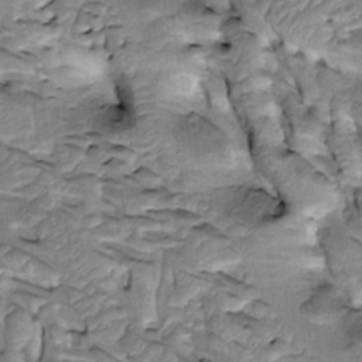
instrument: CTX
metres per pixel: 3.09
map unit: Htu
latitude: -2.8408
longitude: 150.2739
